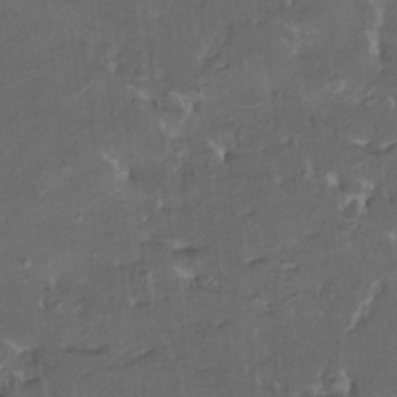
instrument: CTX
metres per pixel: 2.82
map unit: HNhu
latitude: 4.8380
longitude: 13.8611
